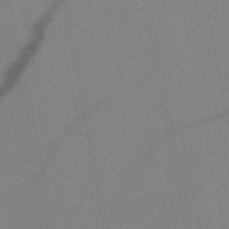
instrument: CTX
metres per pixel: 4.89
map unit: HNb
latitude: -48.3684
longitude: -47.8584
